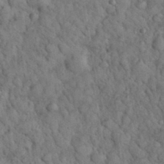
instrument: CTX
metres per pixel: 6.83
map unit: eHh
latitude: 33.1781
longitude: -66.4412
